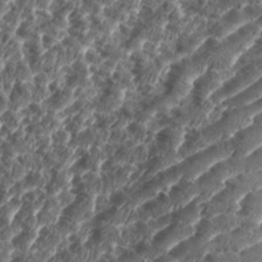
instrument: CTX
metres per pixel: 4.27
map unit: eHh
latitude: 35.1403
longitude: -136.9325
